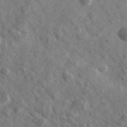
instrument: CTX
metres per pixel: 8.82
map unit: Ave
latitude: 39.1214
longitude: -107.7639
